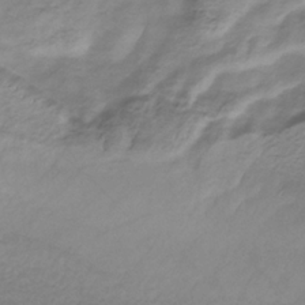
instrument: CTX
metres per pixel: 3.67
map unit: HNb
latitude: -32.9542
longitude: 57.9556
